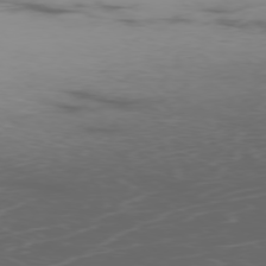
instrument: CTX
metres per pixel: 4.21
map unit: Ap
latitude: -77.6155
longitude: -63.3293
